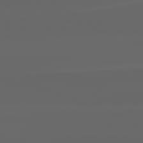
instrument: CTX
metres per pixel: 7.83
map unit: lApd
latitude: 82.2900
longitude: -169.1214
